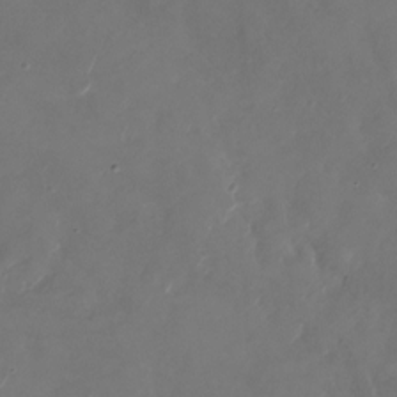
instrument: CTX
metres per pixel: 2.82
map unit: Nhu
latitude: -28.7841
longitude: -71.0269
